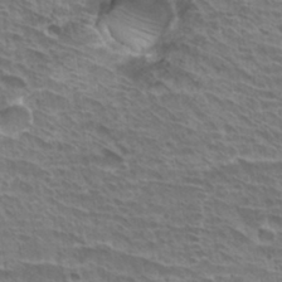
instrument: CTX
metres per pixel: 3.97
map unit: Hto
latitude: 30.8569
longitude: -41.7827
